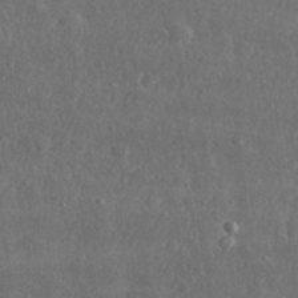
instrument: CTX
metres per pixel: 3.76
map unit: lHvf
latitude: 31.8584
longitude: -88.8380
